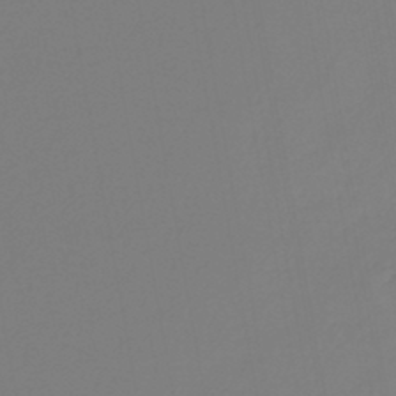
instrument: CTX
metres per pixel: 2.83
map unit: lHb
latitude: -45.4643
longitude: 66.2550
